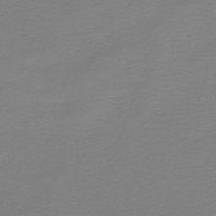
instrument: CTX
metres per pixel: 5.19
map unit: lHb
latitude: -46.8975
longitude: 64.3873
